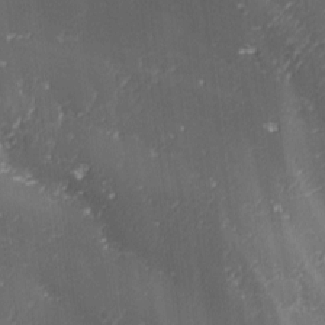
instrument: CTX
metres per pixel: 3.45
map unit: Ave
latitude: 0.9891
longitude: -113.7449
